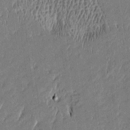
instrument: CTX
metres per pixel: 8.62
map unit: Htu
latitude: -5.2942
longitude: 176.4251
